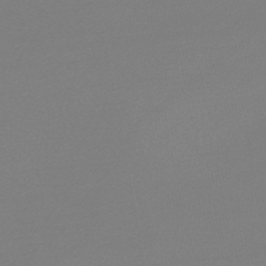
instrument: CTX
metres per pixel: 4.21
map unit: lHb
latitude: -44.7652
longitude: 64.0850
